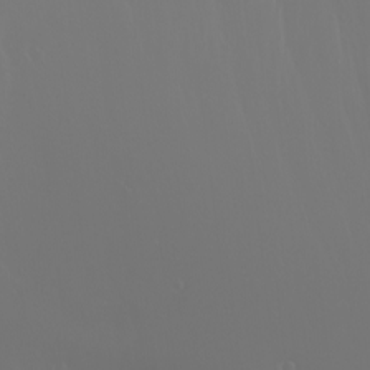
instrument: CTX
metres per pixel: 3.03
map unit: Nhu
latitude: -6.2172
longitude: -90.7813
